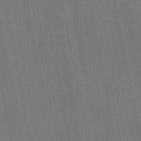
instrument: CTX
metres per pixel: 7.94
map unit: lHb
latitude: -48.8597
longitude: 68.6707
